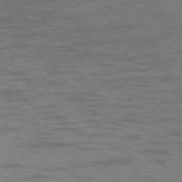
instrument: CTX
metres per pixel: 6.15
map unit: Ap
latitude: -75.9745
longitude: -69.9906
